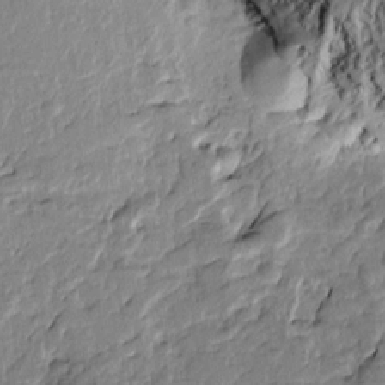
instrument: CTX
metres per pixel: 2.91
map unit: Htu
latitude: -1.2943
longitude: -176.0633
